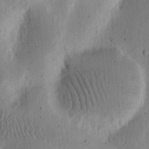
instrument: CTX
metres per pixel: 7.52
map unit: Ht
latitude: 14.2334
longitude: -74.6302
